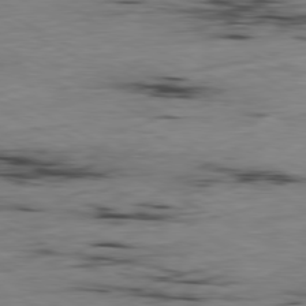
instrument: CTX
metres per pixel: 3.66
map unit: Ap
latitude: -80.6519
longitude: -92.2144
